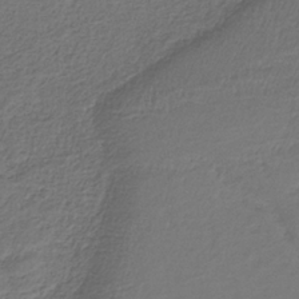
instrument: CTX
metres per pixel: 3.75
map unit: HNb
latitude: -34.3684
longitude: 60.8030
